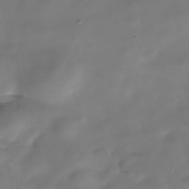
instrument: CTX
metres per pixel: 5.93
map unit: Hve
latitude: -30.8786
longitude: 93.9367
